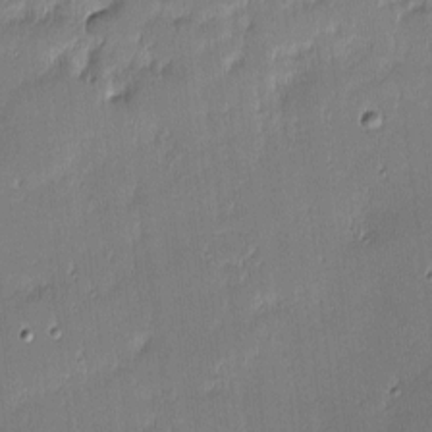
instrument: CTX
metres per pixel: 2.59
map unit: eHh
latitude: -2.8785
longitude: -83.0269
